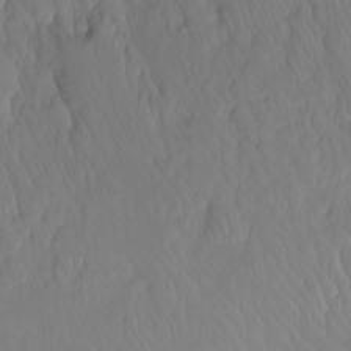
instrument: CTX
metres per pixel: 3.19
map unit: Htu
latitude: -7.2565
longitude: -69.7071
